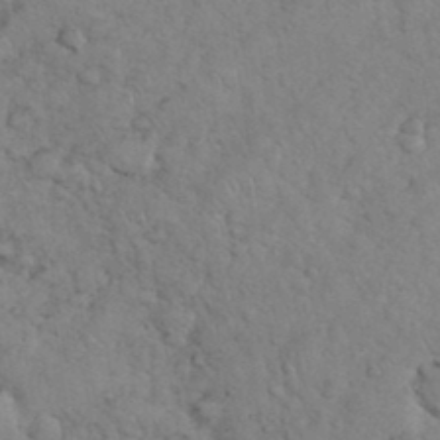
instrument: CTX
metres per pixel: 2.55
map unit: eHh
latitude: 35.5560
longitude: -64.6113
